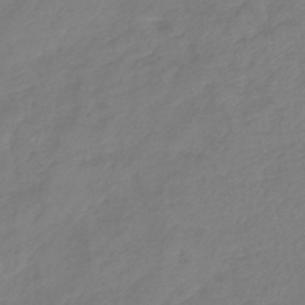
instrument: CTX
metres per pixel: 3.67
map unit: lHb
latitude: -41.6911
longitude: 81.3132
